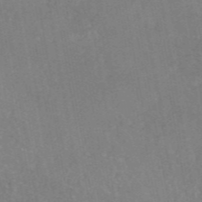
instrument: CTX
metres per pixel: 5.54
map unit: eAb
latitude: 46.7436
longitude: 113.5966
